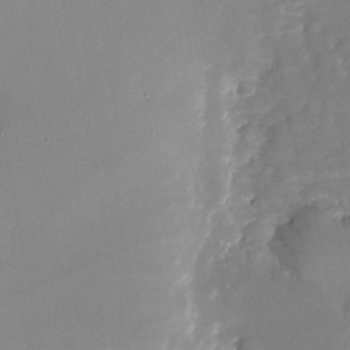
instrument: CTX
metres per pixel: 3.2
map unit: Nhu
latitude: -24.3684
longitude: -73.1404
